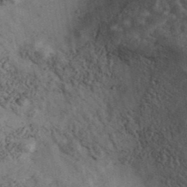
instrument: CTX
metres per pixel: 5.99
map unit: Ave
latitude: 40.2900
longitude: -111.1592
